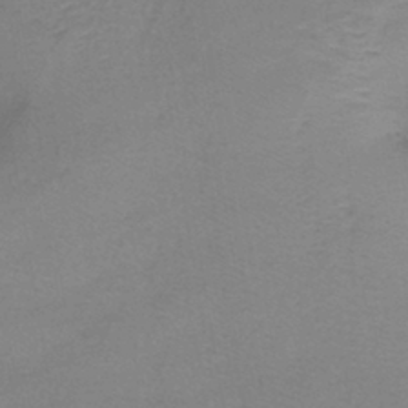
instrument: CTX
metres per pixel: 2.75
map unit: lHb
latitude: -41.9745
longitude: 59.8611
